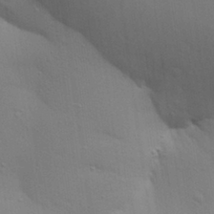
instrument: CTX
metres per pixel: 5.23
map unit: Aa
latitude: 28.9136
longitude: -146.9325
